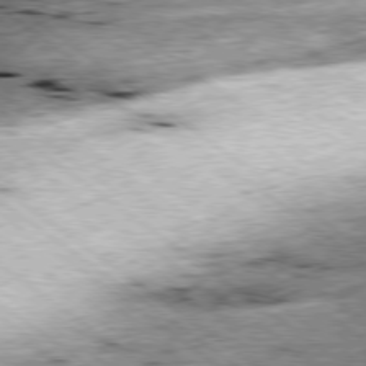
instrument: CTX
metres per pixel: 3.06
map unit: Ap
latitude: -79.3887
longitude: -51.1592
